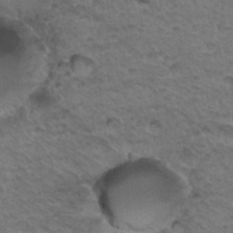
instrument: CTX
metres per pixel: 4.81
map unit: Hto
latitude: 35.1970
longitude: -46.2901
